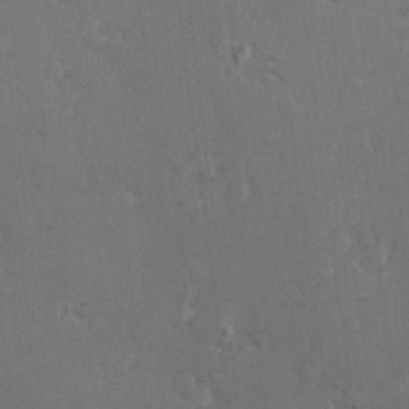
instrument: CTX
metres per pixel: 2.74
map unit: Nve
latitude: -7.5399
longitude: 174.0849
